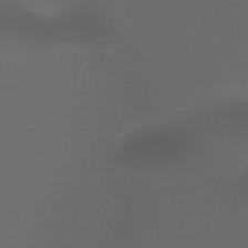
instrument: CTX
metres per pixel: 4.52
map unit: Htu
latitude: -13.3510
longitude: -46.7813
